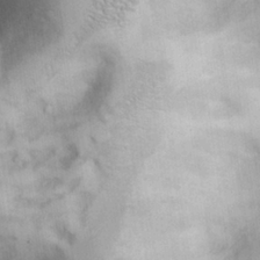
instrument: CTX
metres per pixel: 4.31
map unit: eHh
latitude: 26.1956
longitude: -65.3860
